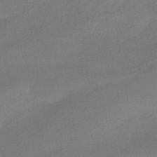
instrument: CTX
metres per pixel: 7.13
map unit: HNhu
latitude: -41.3509
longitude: 95.6344
